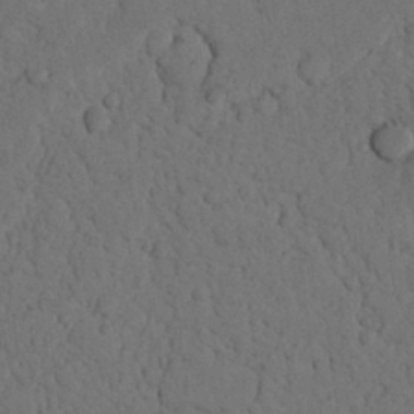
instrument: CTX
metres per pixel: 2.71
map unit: Nhu
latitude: 21.5182
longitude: -75.1025
